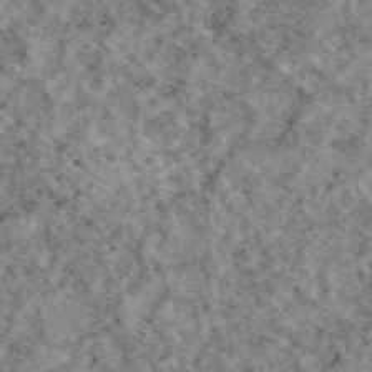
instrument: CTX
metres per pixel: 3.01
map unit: eAb
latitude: 49.2726
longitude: 109.9178
